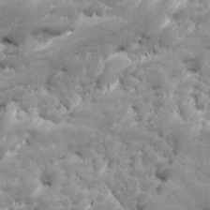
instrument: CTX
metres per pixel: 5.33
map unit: Ave
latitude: 16.9703
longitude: -135.7260
